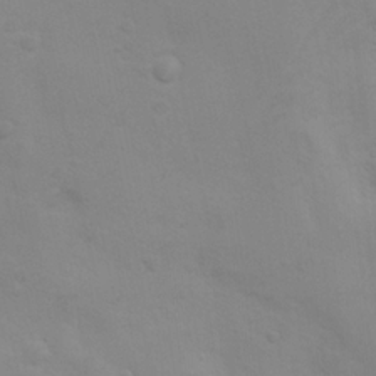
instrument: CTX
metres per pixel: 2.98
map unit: Nhu
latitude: 10.4034
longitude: -24.7057
